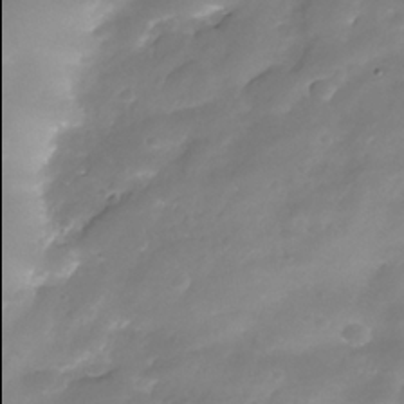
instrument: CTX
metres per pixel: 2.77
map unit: Nhe
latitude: -35.3888
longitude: -145.9906
